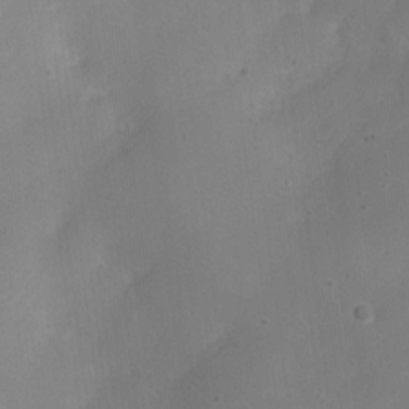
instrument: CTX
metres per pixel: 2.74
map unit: Nhe
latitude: -20.2739
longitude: 144.1417
